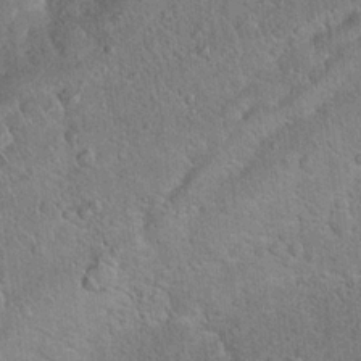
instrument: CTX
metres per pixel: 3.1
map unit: Hto
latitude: 19.1025
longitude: -50.6679
